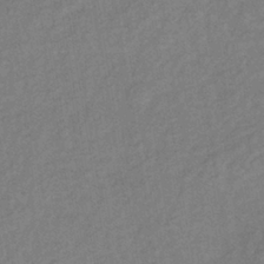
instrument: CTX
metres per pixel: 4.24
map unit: lHb
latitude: -38.3873
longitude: 71.2376
